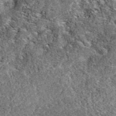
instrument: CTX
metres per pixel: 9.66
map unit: eAb
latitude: 38.6868
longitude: 110.4251
